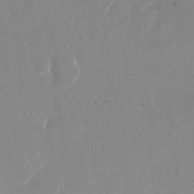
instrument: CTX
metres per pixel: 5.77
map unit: Nve
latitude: -17.4077
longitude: -59.6883
